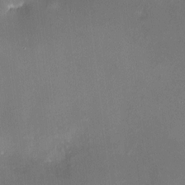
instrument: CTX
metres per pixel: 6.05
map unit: HNhu
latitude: 7.0269
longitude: 9.0675
